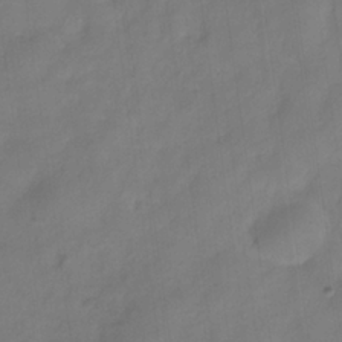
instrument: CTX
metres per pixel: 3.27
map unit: Hve
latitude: -32.8219
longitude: 92.7085
